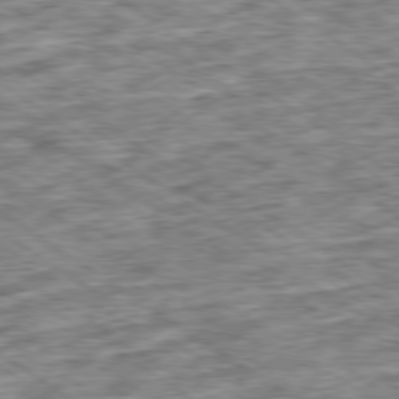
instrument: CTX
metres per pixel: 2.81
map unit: Ap
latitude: -79.4832
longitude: -75.1214
